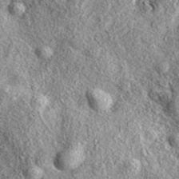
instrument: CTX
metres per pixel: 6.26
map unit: eAb
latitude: 38.1767
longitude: 109.7478
